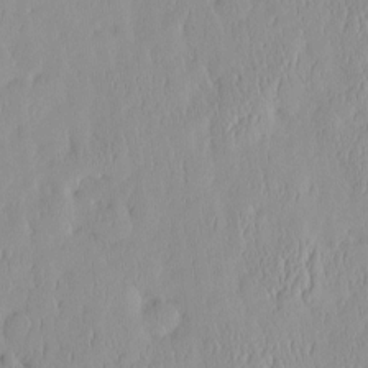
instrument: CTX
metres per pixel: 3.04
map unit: eHh
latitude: -4.1605
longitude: 15.6722
